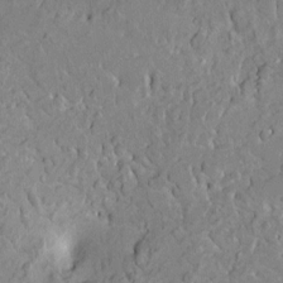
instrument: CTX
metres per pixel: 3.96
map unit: HNhu
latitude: 4.8002
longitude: 3.6154
